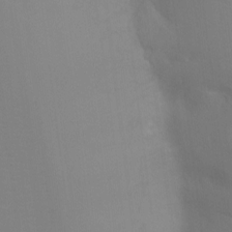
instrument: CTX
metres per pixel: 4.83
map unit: Ht
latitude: -8.0661
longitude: -28.6868
